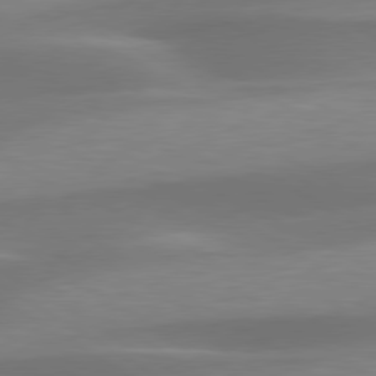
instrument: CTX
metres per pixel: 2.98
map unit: lApd
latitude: 79.5749
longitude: -93.6882
